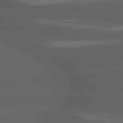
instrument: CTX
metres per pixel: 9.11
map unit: lApd
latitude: 80.1956
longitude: -144.4601
